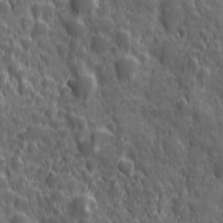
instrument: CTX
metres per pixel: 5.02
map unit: Ave
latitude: 19.3670
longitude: -132.8947
